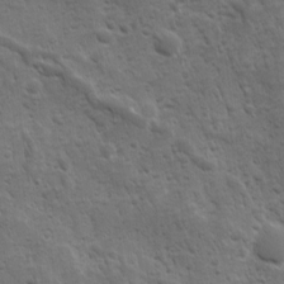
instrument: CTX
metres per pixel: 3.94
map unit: Ave
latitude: 10.7246
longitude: -103.6316
